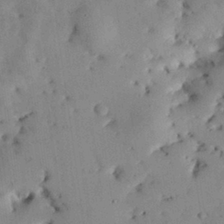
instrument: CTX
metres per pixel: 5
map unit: Nhu
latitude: 27.7639
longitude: -71.8583
